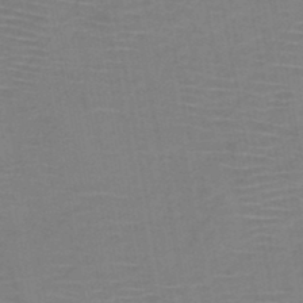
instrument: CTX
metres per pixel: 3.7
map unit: HNb
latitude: -46.4629
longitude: -40.6301
